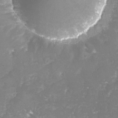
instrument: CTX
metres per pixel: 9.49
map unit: lHvf
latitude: -15.5777
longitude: -98.1010
